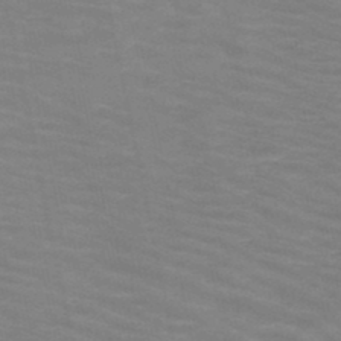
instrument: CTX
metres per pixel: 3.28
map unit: HNb
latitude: -46.5384
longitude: -47.0459
